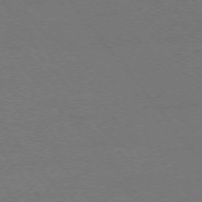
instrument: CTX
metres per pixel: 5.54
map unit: Ap
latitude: -75.3321
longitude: -74.6302
